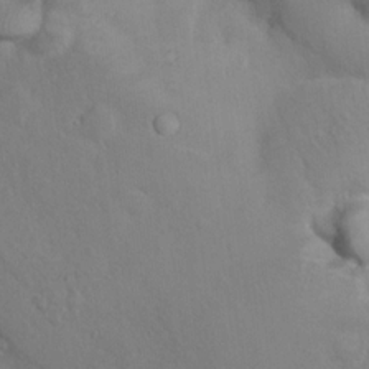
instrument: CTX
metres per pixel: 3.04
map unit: Nhu
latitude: 14.9703
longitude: -29.6694
